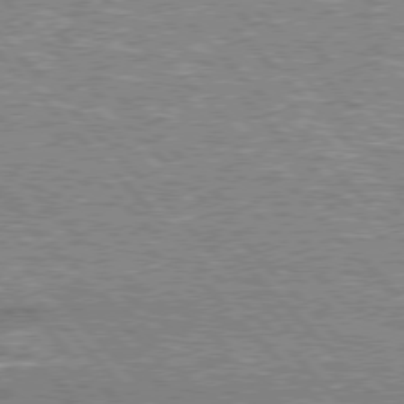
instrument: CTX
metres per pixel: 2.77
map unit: lApd
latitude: 76.5545
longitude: -81.4804
